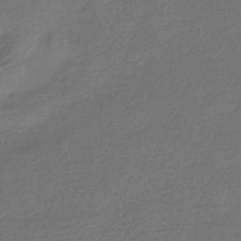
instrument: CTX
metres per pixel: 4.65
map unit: HNhu
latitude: -42.7652
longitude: 95.2565
